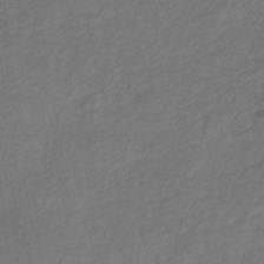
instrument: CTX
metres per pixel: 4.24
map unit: lHb
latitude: -37.7288
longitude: 70.9920
